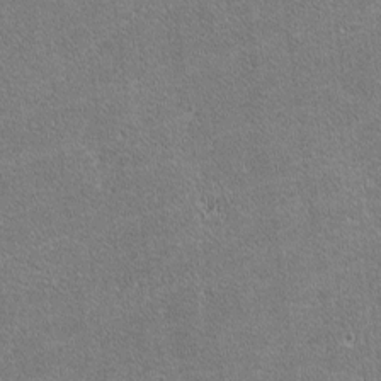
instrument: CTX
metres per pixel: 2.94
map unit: lHvf
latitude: -11.5021
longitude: -104.9892
